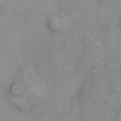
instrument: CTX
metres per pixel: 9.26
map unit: eHh
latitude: 7.9906
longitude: -63.0837
